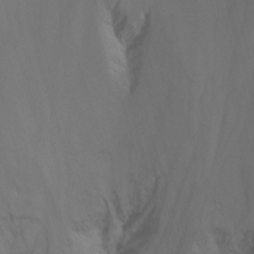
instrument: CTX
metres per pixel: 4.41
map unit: Nhu
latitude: -14.3873
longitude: -58.8002
